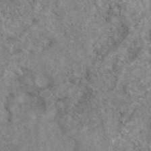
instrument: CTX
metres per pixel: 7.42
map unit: eAb
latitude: 47.6316
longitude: 118.8786
